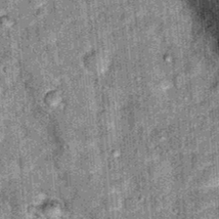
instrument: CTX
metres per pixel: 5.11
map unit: Hto
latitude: 15.9151
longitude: -35.0647
